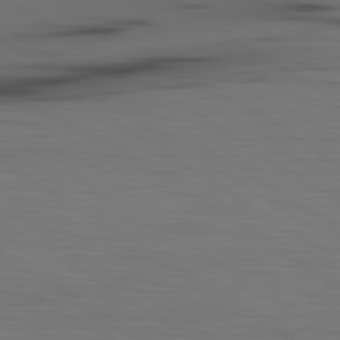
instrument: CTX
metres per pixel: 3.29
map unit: lApd
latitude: 79.9339
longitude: 160.8408
